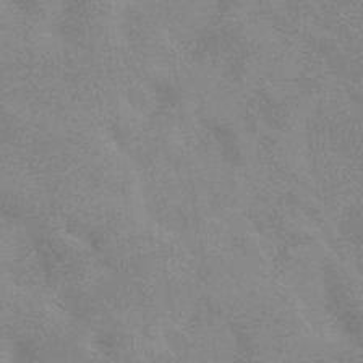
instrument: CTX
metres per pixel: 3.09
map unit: eHb
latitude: -36.4818
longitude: 76.5574
